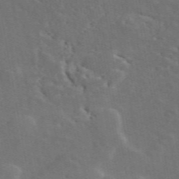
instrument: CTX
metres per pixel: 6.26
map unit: ANa
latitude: 49.3860
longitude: -81.8961
